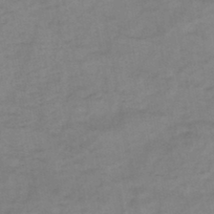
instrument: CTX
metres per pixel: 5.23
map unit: HNb
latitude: -46.6140
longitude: -38.2711
